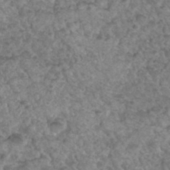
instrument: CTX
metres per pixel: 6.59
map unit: Hto
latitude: 32.2900
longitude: -49.8961
